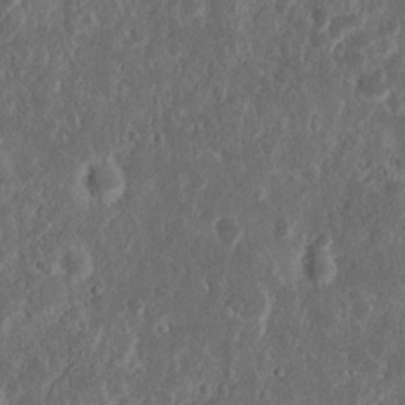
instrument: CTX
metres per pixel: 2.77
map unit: Nhu
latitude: 14.4601
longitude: -73.5372
